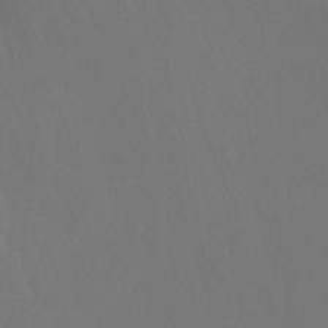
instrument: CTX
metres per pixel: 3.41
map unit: Ht
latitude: -8.8219
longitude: -32.5735
